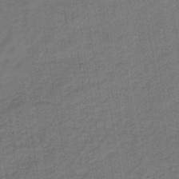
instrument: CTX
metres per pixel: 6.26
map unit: lHb
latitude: -39.7478
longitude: 72.4440
